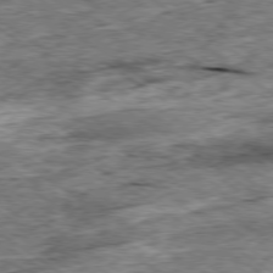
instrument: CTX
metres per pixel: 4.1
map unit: Ap
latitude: -79.2754
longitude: -85.0648
